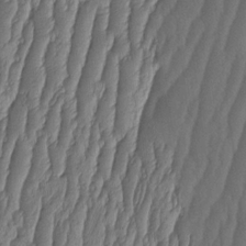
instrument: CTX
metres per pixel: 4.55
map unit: HNhu
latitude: -2.0283
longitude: 13.6722
